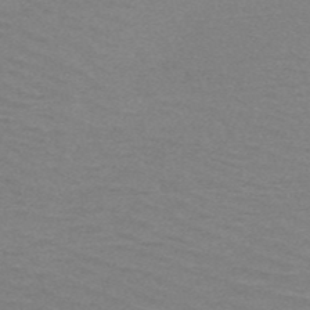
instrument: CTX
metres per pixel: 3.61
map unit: HNb
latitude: -52.5384
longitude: -43.3482
